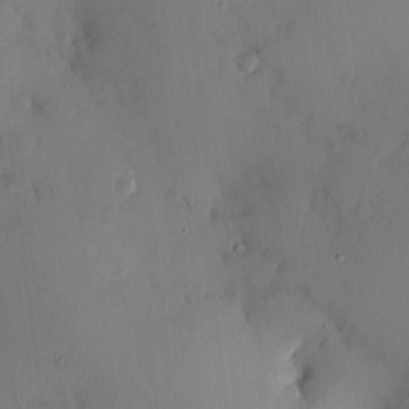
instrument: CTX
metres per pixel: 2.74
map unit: HNhu
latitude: 4.1011
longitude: -4.9514
